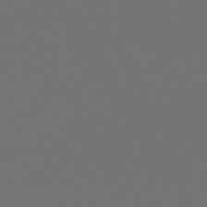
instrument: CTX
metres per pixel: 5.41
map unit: Hpe
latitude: -73.2565
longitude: 4.1983
